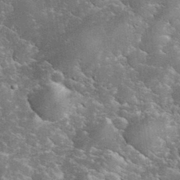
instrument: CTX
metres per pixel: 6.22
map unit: eHh
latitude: 35.0458
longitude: -65.8205
